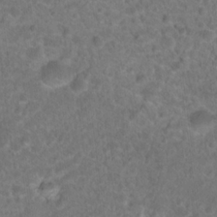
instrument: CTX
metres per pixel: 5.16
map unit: Hto
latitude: 18.5734
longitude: -40.4601
